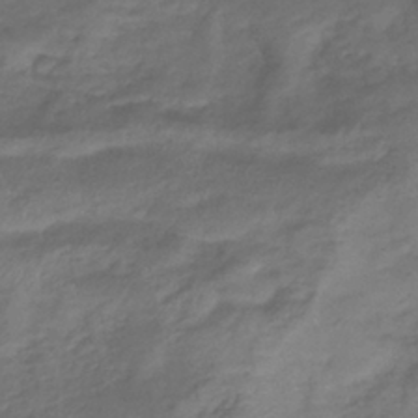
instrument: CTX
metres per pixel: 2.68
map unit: lHb
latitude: -39.1242
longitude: 75.1243
